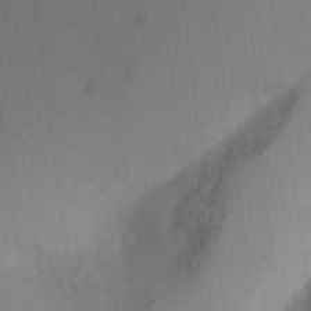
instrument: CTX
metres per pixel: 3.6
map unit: Aa
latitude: 24.1199
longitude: -136.1767
